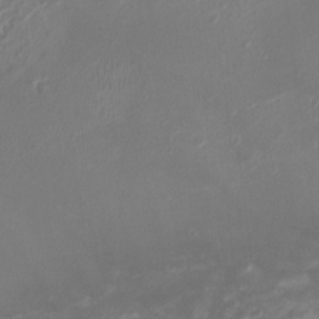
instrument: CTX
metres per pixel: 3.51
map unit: Ht
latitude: 1.4615
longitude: -19.9906
